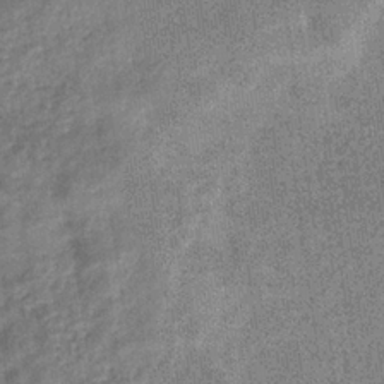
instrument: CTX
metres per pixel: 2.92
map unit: eHb
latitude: -33.8801
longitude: 77.9556
